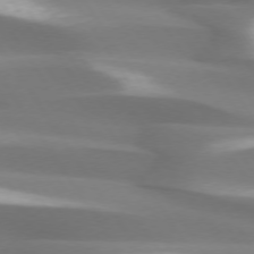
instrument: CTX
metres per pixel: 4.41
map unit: lApd
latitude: 73.8206
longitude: -50.8380
